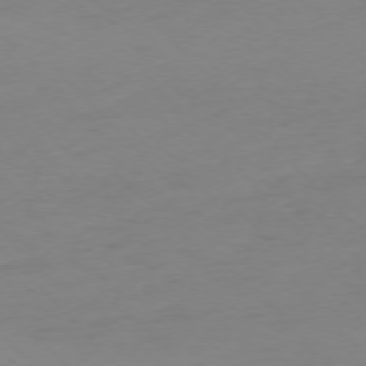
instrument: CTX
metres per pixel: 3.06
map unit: Ap
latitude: -76.5952
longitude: -71.5560
